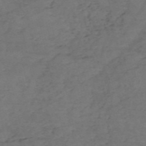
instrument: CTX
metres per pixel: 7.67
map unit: HNb
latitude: -55.4832
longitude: -44.8569
